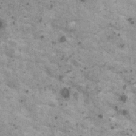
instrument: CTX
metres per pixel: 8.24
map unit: HNhu
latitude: 2.4790
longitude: 4.3306
